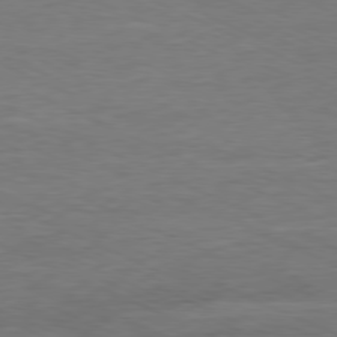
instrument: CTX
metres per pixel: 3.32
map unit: Ap
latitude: -80.3307
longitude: -104.1389
